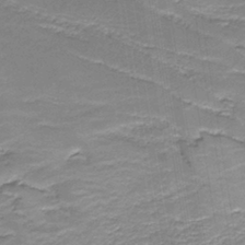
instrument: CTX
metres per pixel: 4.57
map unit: eAb
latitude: -39.2565
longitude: 52.5762
